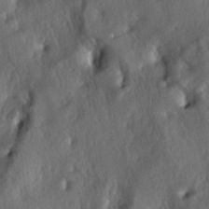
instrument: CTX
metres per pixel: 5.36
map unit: lAa
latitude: -5.1053
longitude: -124.9514
